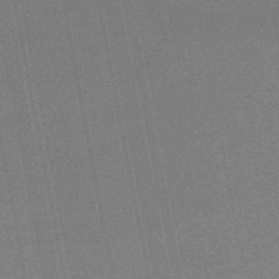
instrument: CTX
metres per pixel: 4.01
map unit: lHb
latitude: -49.1620
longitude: 68.6707
